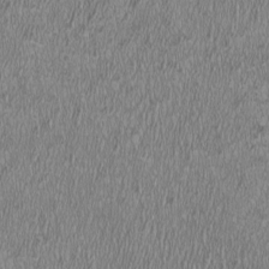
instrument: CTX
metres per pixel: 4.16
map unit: HNhu
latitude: -0.8786
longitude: 1.7289
